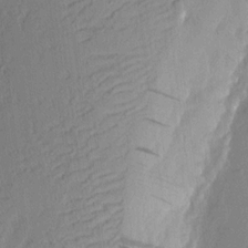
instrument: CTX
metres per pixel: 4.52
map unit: eHh
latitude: 3.1025
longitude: -76.8758
